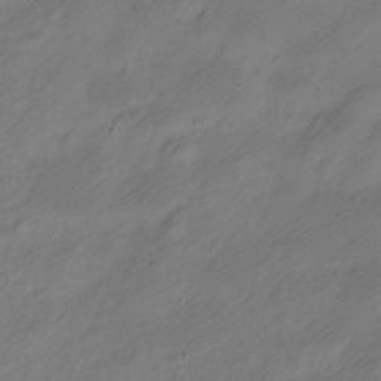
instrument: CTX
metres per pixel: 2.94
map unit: Nve
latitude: -23.6722
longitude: 106.2929
